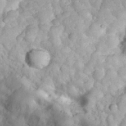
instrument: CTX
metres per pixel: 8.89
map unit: eHh
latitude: 34.4412
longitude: -64.3467
